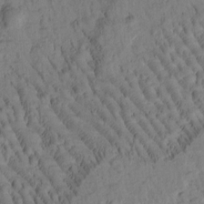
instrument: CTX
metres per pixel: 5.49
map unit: Htu
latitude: -1.8234
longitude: 171.8989
